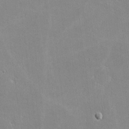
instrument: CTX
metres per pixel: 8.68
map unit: lHvf
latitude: -11.1620
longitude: -101.8772
